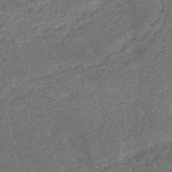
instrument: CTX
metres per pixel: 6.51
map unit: HNb
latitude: -53.1809
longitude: -49.0836
